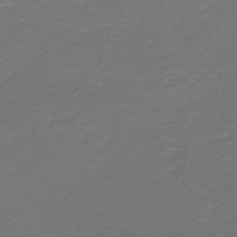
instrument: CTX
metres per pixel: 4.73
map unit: HNb
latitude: -47.2754
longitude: 53.4643
